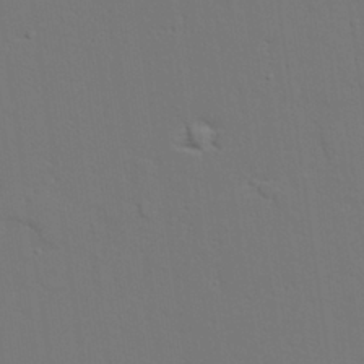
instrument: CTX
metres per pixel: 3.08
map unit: lAvf
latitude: 27.8017
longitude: -109.5182
